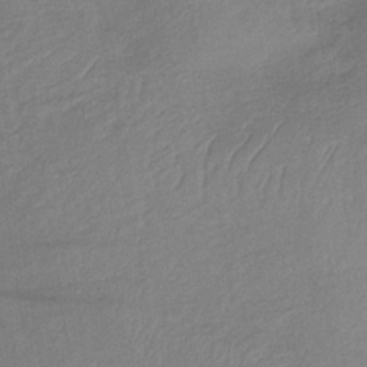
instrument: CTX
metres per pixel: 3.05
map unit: lHb
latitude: -34.5196
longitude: 65.2754
